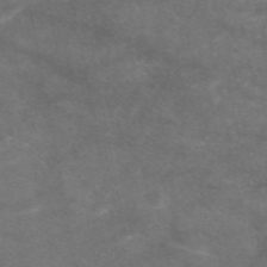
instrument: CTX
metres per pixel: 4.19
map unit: eAb
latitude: 47.3671
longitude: 120.0850
